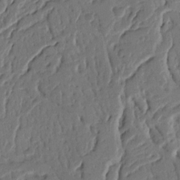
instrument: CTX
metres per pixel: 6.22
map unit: Nhu
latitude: 15.0648
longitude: -78.6491
